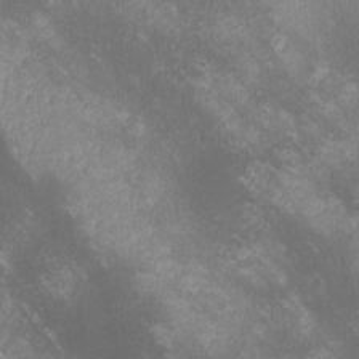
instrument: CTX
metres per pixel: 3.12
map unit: lHvf
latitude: -14.6519
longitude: -102.3089
